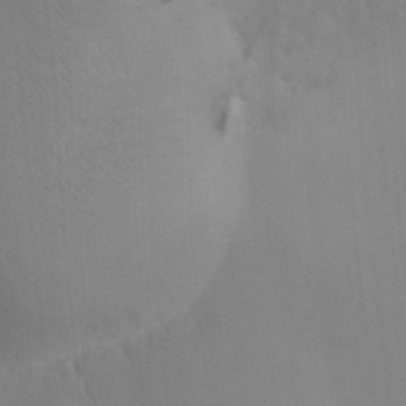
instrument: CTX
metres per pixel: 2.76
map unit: HNhu
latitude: 7.2159
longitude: 1.8423
